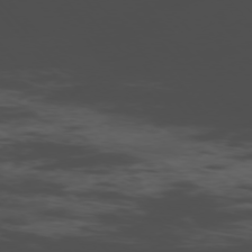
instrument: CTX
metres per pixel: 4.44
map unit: Ap
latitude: -76.5196
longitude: -66.8569
